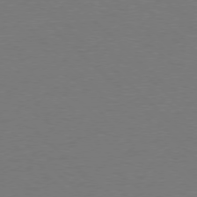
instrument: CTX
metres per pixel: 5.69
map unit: Ap
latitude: -78.0472
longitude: -58.2900
